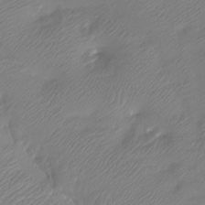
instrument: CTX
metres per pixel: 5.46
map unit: Htu
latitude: -12.9920
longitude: -49.5560
